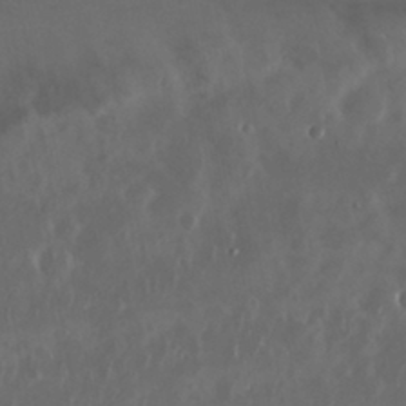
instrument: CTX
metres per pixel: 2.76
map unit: Nhu
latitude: 29.5938
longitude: -58.6302
